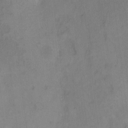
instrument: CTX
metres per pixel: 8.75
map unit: Hto
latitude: 6.9703
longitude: -61.3104
